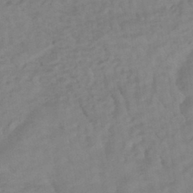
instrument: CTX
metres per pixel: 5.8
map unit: HNhu
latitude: -42.3873
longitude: 101.8800
